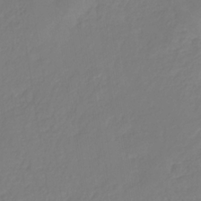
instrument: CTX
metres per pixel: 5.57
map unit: eHb
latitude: -30.2172
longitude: 63.3320
